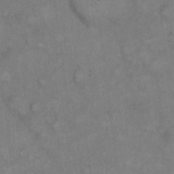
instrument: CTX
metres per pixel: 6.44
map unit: eHh
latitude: 8.6113
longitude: -63.1403
